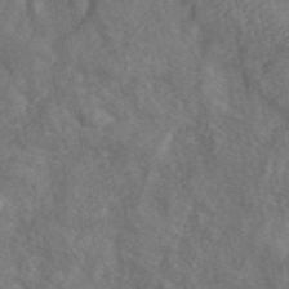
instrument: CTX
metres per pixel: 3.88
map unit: ANa
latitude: 45.2159
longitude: 46.1983
